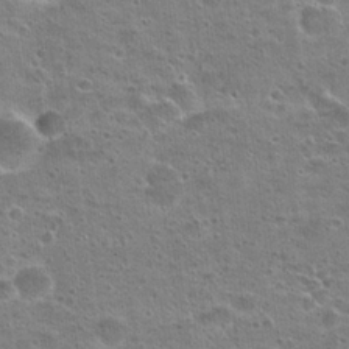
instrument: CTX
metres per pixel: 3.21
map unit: Hto
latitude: 23.1025
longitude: -49.0836
